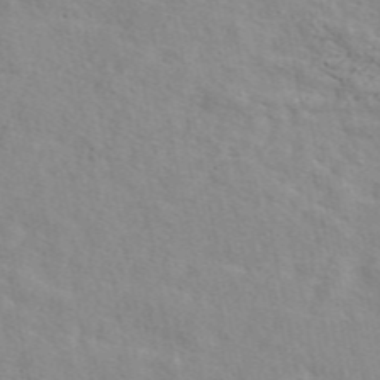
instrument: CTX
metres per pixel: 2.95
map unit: eAb
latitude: 48.9136
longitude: 119.9556
